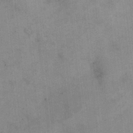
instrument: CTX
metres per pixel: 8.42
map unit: eHh
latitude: 24.4412
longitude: -65.0080
